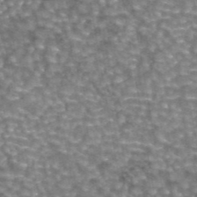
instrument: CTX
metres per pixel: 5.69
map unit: eAb
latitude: 44.2333
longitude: 105.9745
